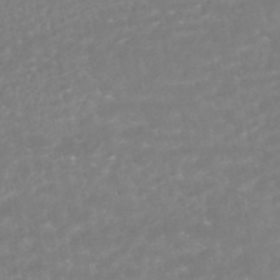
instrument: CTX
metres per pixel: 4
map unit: HNhu
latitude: -46.6707
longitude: 97.1242
